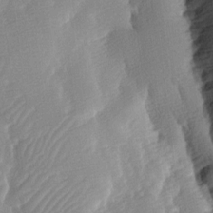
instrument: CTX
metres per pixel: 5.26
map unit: lAa
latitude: -5.2187
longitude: -130.2712
